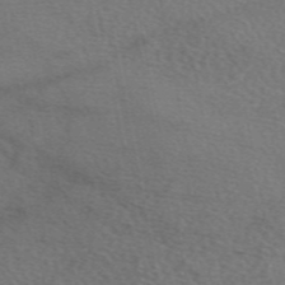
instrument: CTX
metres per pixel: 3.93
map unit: eAb
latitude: 49.9528
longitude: 111.3698
